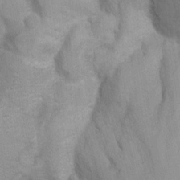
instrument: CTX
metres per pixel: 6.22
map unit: Ave
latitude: -11.1809
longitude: -120.8947
